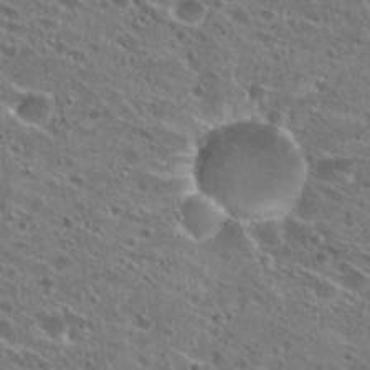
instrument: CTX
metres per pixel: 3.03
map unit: Hto
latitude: 25.6504
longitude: -46.8947
